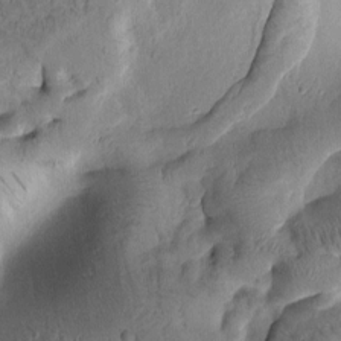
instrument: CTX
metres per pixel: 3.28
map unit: Htu
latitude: -1.5966
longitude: 170.2740
